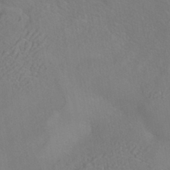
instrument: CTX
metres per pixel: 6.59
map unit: HNhu
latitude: -40.6140
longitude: 101.2187
